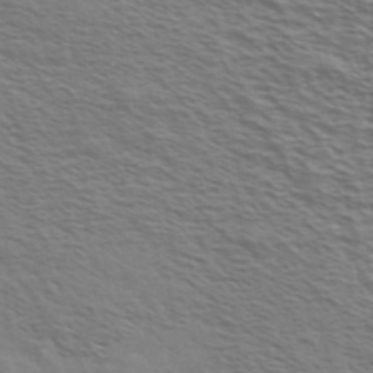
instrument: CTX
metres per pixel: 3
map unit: Ave
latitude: 38.1011
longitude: -109.6882
